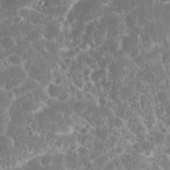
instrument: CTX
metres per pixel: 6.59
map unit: eHh
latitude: 36.5735
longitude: -61.2537
